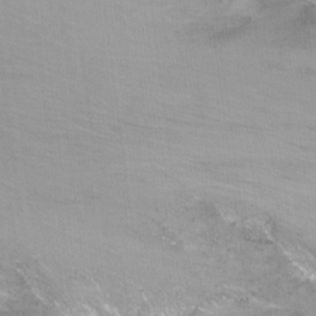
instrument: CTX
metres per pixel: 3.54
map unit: Nhu
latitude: -12.1795
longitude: -62.4412
